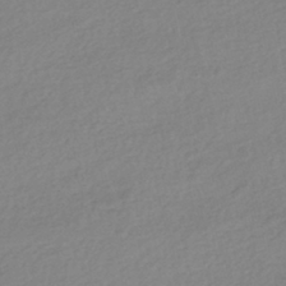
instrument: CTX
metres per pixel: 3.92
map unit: HNhu
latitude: -40.7841
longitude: 94.2361
